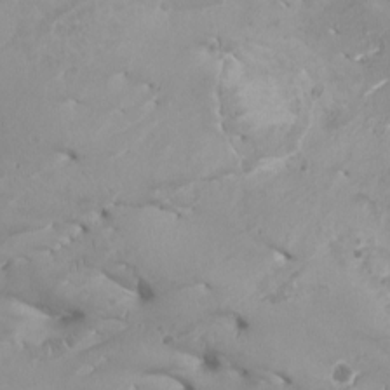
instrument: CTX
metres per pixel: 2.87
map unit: Htu
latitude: -6.8597
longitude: -75.3671
